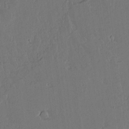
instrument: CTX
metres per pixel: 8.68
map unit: lAvf
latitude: 15.1593
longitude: -127.2348
